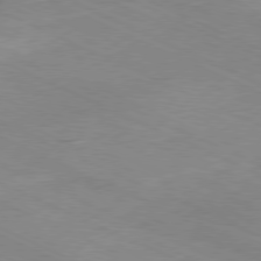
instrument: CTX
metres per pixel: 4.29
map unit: Ap
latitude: -80.4629
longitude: -67.1403
